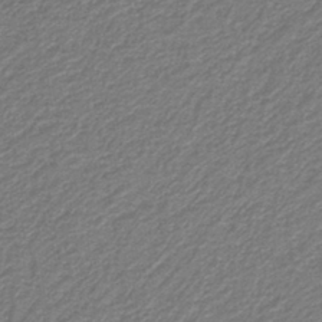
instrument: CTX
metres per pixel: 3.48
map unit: eAb
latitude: -39.5588
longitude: 52.1227
